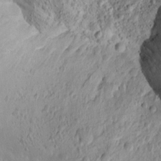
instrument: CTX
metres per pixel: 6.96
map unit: Aa
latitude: 15.4427
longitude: -142.8191
